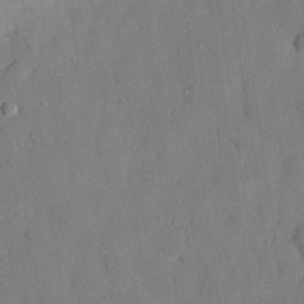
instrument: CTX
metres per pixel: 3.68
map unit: eHh
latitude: 28.1200
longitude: -77.1781
